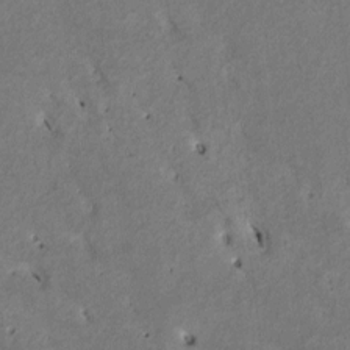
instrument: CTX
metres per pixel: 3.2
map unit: Htu
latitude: 2.5357
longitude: 147.9745
